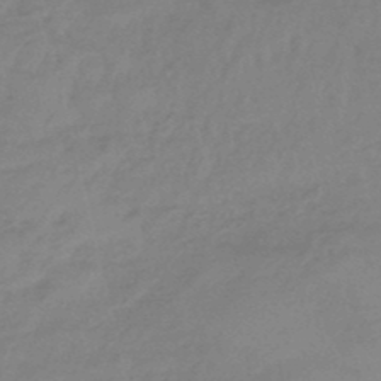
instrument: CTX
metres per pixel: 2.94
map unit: eHb
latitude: -46.4062
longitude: 86.7085
